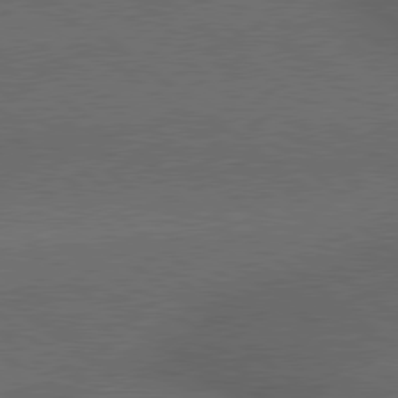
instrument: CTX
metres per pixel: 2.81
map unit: lApd
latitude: 79.3860
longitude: -176.1389
